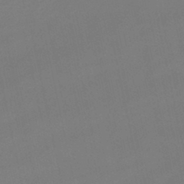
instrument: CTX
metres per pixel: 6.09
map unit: lHb
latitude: -46.9919
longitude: 66.6707
